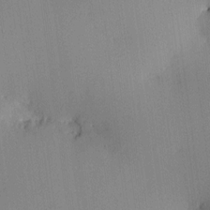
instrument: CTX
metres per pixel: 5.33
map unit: HNhu
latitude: 10.6302
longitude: 15.7667
